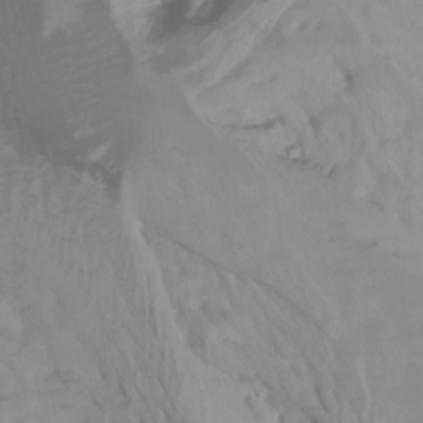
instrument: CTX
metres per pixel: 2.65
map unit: Htu
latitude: -6.3495
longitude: -69.8772
